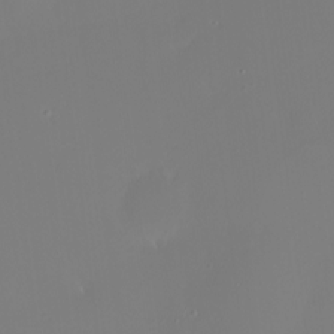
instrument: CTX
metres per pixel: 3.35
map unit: HNhu
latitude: 5.8016
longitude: 14.0850
